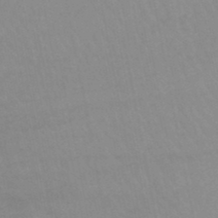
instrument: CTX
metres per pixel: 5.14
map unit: lHb
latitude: -44.4629
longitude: 77.0675
